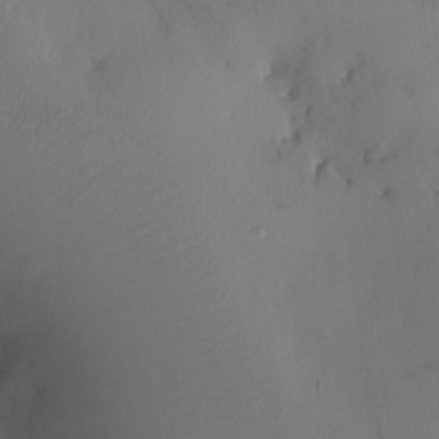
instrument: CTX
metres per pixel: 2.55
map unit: HNhu
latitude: 4.1011
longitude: -4.9703
